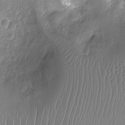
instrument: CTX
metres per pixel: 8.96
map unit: Ht
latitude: -9.1431
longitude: -20.1578
